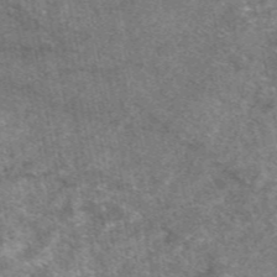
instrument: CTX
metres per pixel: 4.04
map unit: eAb
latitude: 47.2159
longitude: 121.8800
